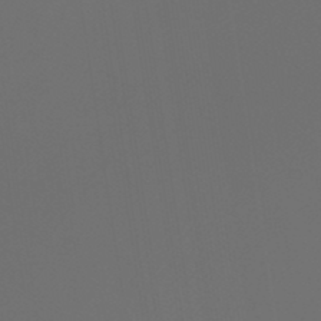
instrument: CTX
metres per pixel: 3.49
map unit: lHb
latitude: -46.8786
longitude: 70.9542
